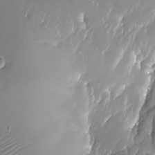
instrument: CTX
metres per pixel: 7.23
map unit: Nhu
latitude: -23.9745
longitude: -71.8205
